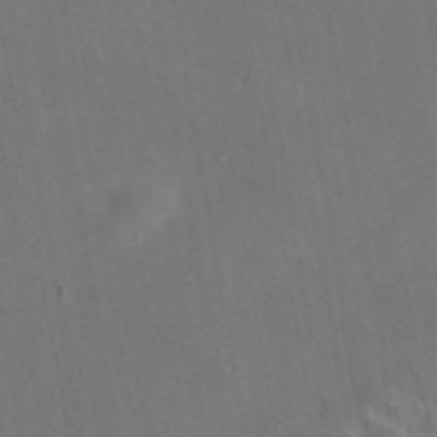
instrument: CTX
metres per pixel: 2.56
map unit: eAb
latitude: 46.9892
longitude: 109.2376
